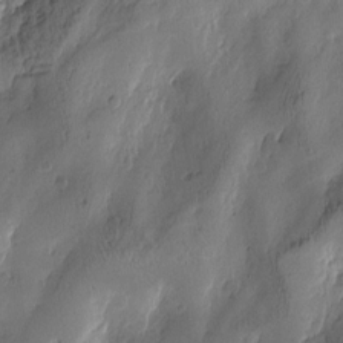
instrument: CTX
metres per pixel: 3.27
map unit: Htu
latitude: -2.9541
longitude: -177.2726
